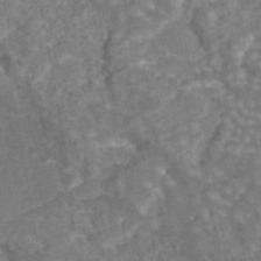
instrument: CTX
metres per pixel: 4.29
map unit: eAb
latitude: 44.0633
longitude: 106.3873
